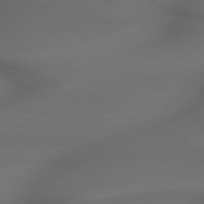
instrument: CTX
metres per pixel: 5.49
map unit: lApd
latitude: 79.4238
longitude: -173.7449
